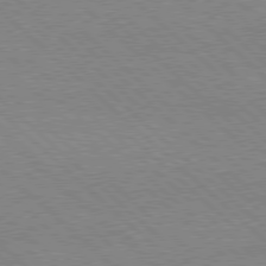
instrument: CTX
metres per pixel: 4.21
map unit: Hpe
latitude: 77.7071
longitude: -172.1955
